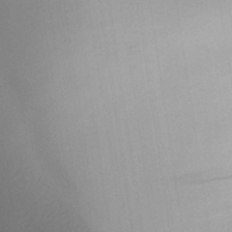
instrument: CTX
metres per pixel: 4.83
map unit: Aa
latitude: 32.1767
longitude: -141.3859
